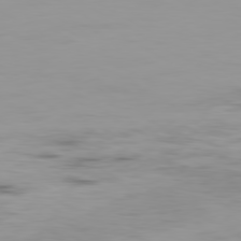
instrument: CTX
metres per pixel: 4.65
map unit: Ap
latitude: -79.8044
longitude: -77.1025
